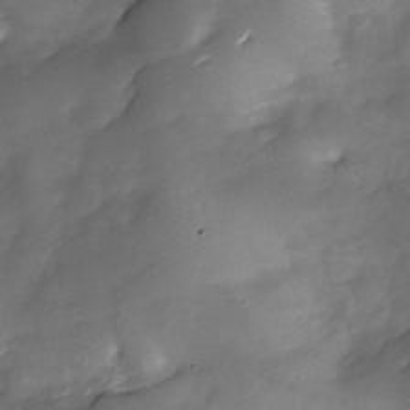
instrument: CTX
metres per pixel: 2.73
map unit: Nhe
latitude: -33.8045
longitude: -143.8206
